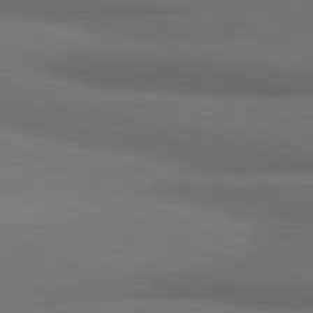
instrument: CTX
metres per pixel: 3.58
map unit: lApd
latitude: 81.3293
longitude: 175.5021
